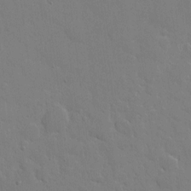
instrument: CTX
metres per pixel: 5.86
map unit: eHh
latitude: 5.3104
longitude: -67.3292
